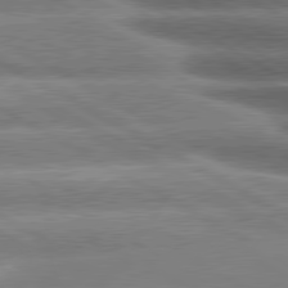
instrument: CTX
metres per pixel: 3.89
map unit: lApd
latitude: 80.4790
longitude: -137.8395
